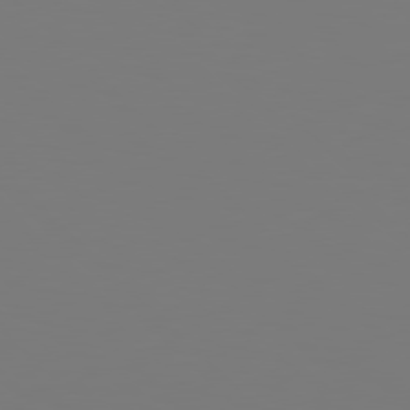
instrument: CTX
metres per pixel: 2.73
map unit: Hpe
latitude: 78.8002
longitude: -166.6868
